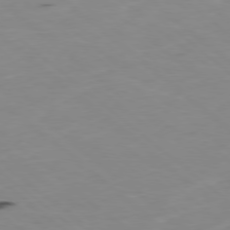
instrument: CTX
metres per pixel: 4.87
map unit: Ap
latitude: -78.7841
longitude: -74.4034
